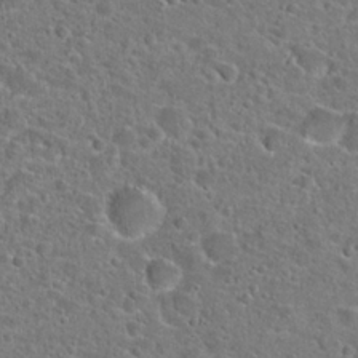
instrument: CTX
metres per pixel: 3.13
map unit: Hto
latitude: 22.5357
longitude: -45.9717
